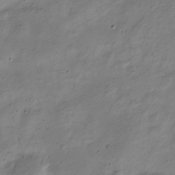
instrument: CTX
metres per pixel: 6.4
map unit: Nve
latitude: -23.6344
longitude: 106.7463
